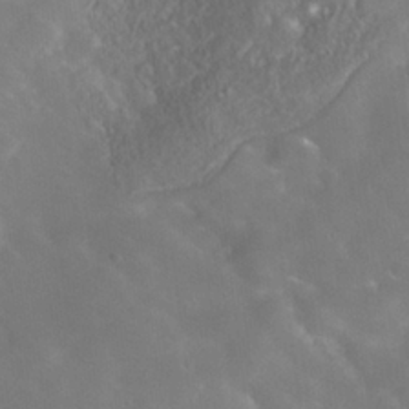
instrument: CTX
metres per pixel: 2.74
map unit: Nhe
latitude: -38.1984
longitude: -119.9717
